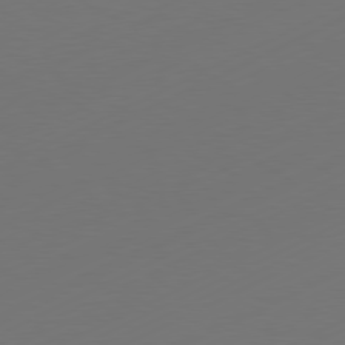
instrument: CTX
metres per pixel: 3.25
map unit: Ap
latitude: -81.2187
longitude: -84.3089
